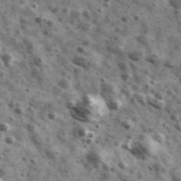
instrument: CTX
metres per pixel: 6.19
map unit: Ave
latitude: 40.9325
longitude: -106.4601
